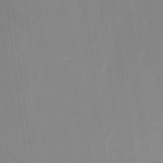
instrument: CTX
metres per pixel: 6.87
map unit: HNhu
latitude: 10.7813
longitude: 22.4818
